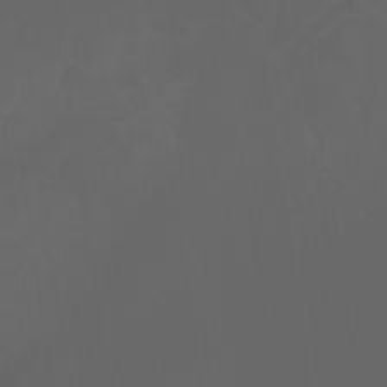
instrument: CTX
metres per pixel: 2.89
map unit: Ht
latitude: -3.6721
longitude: -60.5168
